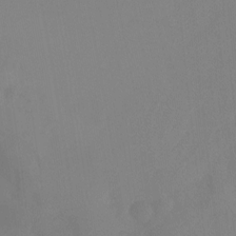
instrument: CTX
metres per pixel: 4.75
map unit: Ht
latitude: -14.9920
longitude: -56.4601
